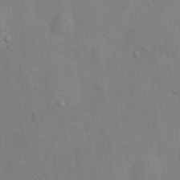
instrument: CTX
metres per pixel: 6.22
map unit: Nhu
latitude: 7.3860
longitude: -24.3089
